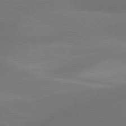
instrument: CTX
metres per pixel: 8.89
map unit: lApd
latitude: 81.0269
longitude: 127.6721
